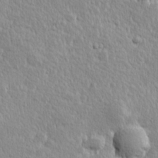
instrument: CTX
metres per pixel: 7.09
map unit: Hve
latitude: 24.6679
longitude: 144.3873
